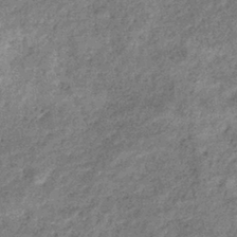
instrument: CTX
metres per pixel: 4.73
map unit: eHb
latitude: -39.1053
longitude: 81.0109
